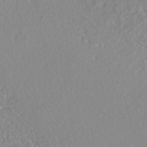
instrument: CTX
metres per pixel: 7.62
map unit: HNhu
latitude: -46.8030
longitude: 104.5573
